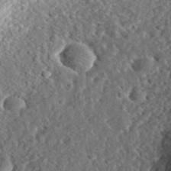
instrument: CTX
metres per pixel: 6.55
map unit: eHh
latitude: 36.9892
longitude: -78.9892
